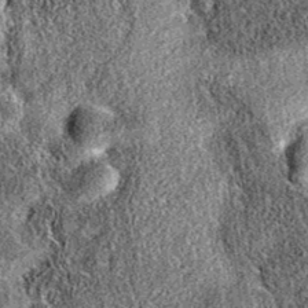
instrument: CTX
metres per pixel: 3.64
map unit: eAb
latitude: 36.5168
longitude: 109.0864
